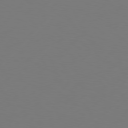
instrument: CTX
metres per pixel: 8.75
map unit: Hpe
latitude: 76.6490
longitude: -127.4804
